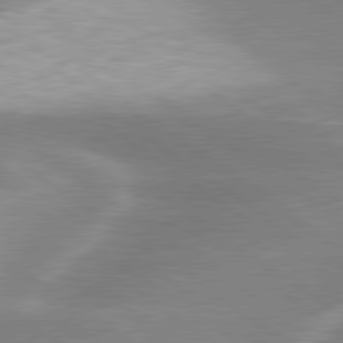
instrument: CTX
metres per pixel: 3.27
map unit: lApd
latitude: 80.1956
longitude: -119.7638
